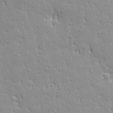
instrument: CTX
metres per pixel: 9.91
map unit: Ave
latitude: 22.2711
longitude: -135.6883
